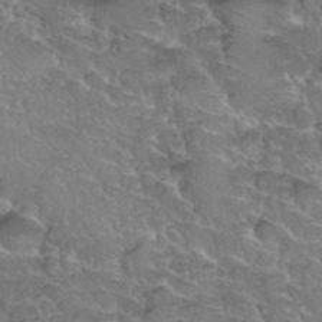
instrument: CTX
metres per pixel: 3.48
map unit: Hto
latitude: 35.4048
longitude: -44.9136
